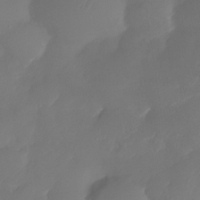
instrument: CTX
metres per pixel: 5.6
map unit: Nhe
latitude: -33.9745
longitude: -144.9702
